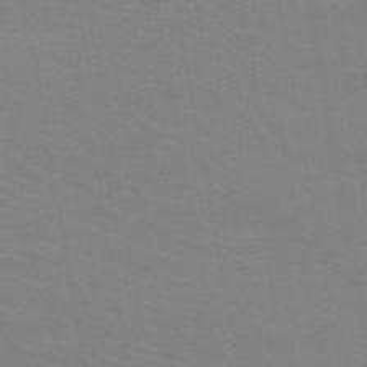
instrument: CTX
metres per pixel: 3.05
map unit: HNb
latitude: -48.5952
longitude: -46.3845
